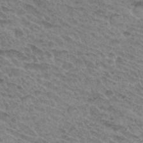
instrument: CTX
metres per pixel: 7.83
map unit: Hto
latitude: 31.9151
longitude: -47.4994
